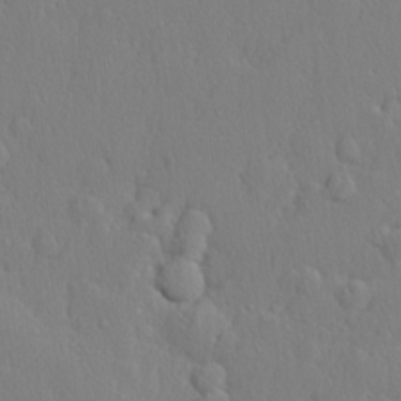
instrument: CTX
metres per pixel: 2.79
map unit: lHvf
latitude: 21.1403
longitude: 142.1983
